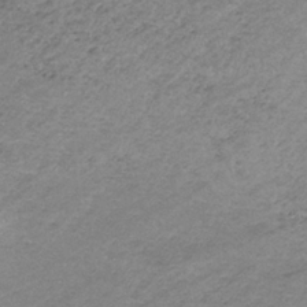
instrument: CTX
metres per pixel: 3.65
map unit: HNb
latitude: -33.3699
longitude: 61.3510
